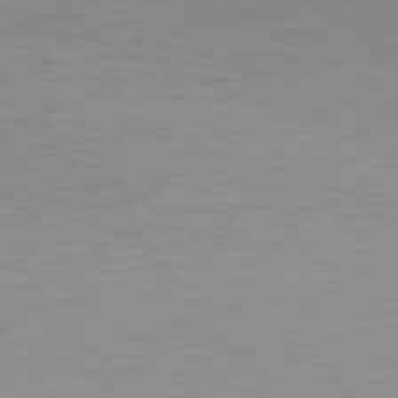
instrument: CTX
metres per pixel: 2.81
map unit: Hpe
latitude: 78.4034
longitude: -145.9339
